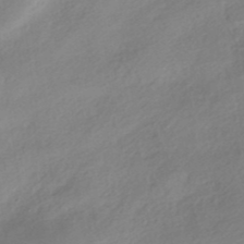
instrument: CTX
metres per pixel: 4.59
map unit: HNhu
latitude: -40.5574
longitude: 92.9164
